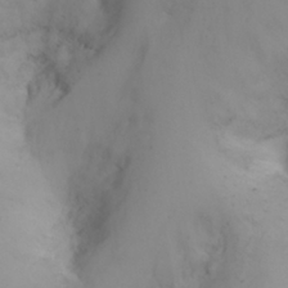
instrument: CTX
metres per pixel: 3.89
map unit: eHh
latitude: 26.1389
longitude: -64.6301
